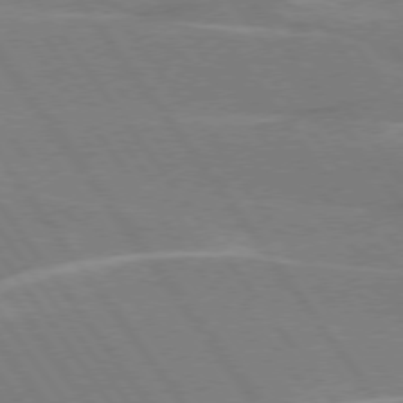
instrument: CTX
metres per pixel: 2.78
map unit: lApd
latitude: 74.9703
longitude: -66.9702
